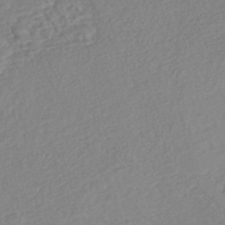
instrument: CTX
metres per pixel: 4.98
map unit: Nhe
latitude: -46.8030
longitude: -172.2711
